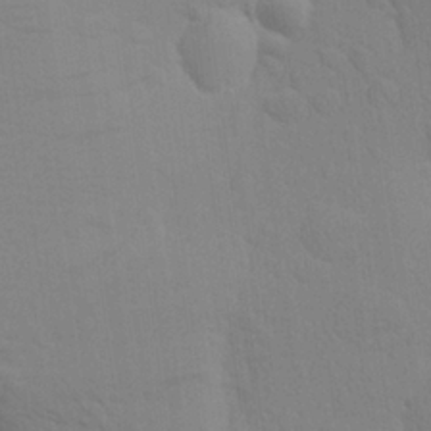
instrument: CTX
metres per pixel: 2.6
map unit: Aa
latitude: 23.4615
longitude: -145.2915
